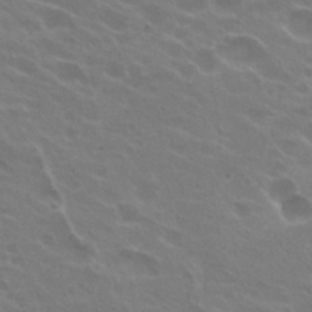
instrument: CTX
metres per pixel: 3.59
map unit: Hto
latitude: 24.3089
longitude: -38.3467
